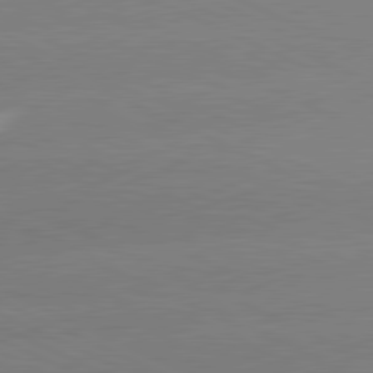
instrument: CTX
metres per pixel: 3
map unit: lApd
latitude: 81.0269
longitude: -155.6127
